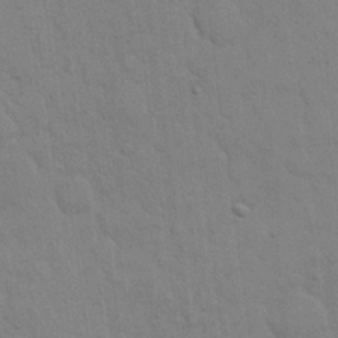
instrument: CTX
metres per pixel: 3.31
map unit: eHh
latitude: 19.4048
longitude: -62.2712
